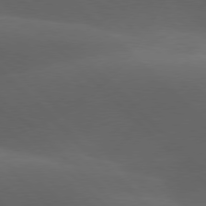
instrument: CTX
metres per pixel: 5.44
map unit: lApd
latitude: 78.0255
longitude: -54.1011
